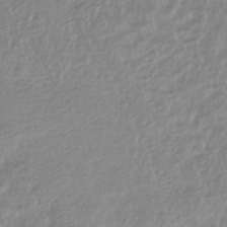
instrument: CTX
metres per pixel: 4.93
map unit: HNhu
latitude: -44.3684
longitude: 97.4455
